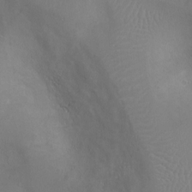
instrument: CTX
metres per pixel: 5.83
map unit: Ht
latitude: -3.6910
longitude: -17.8772
